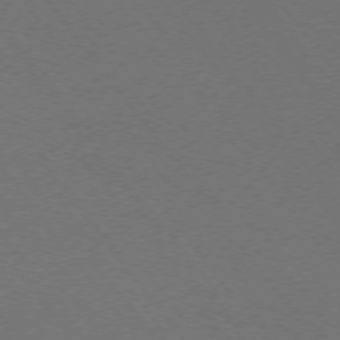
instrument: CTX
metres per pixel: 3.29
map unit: Ap
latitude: -75.5399
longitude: -75.1592
